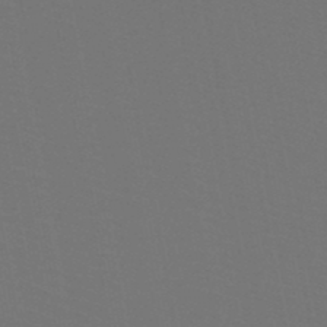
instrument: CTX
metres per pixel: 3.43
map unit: HNb
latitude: -47.6344
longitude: -42.8380
